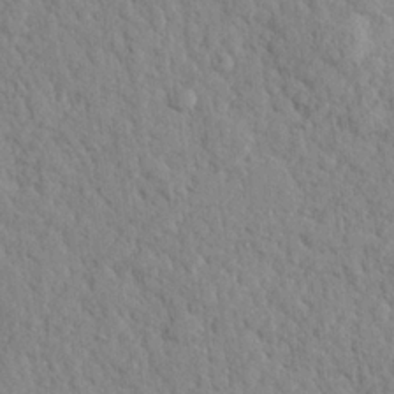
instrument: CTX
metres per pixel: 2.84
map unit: lHvf
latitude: 24.2711
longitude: 143.5021
